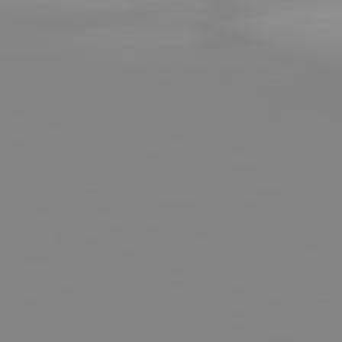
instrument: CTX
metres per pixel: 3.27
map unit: lApd
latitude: 83.0080
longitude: -130.7814
